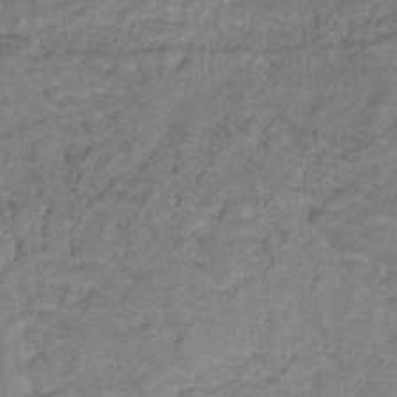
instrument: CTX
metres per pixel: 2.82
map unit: lHb
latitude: -31.1242
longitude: 65.9178
